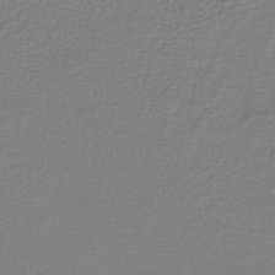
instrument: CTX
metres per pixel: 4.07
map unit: lHb
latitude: -42.1983
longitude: 70.0094
